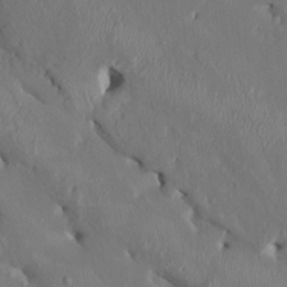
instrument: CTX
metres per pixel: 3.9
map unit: HNhu
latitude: 3.2348
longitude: -5.2159
